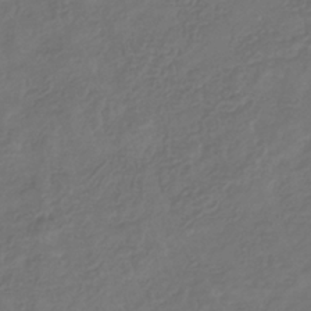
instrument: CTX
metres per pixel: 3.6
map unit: eHb
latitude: -34.7085
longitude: 80.3684
